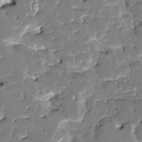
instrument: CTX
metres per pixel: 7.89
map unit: HNhu
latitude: 6.4412
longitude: -5.7639
